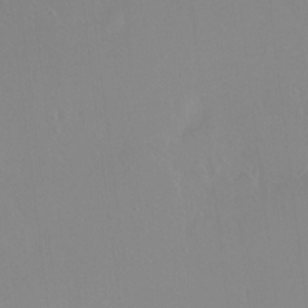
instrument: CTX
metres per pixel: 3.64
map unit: Ht
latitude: -9.0108
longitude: -37.9339
